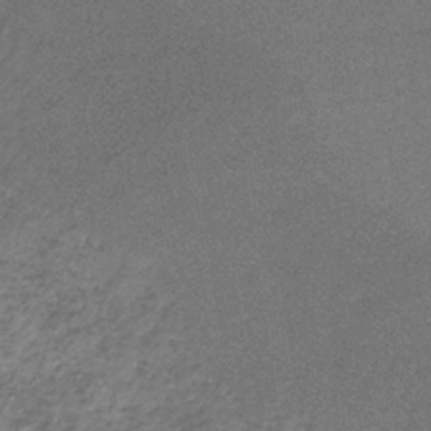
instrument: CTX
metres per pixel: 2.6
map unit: lHb
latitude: -36.6140
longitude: 68.3495
